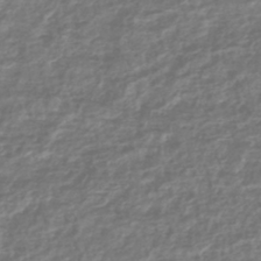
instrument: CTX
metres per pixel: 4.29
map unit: HNhu
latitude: -44.8597
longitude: 99.7666
